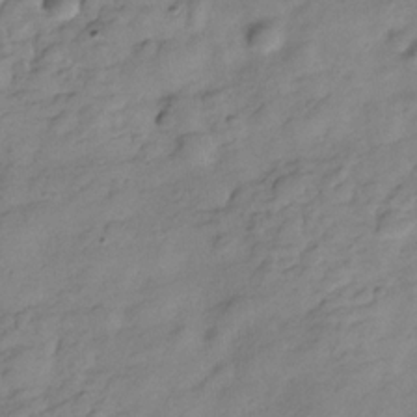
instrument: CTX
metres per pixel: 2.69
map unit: Hve
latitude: -29.0864
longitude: 92.8030
